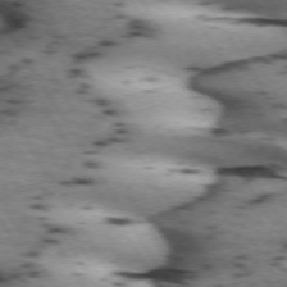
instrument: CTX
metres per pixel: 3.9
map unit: lApd
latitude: 71.8016
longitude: -53.0648
